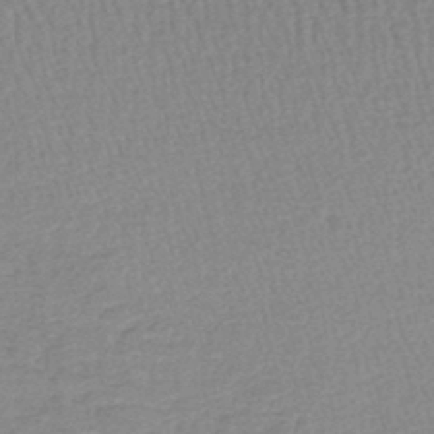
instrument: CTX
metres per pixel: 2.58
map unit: lHb
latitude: -44.0283
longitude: 74.5007
